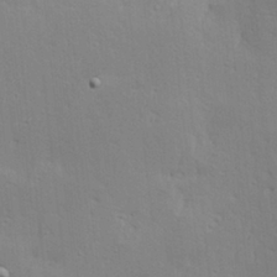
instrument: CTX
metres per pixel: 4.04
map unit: Hve
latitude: 23.3859
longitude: -97.6316
